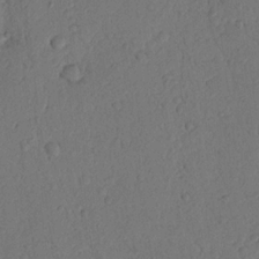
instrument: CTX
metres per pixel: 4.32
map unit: Nhu
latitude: 19.4048
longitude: -76.8191
